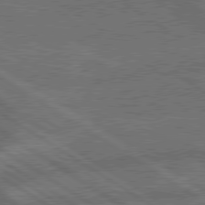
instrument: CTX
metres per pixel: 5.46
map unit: lApd
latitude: 79.4238
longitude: -165.7639
